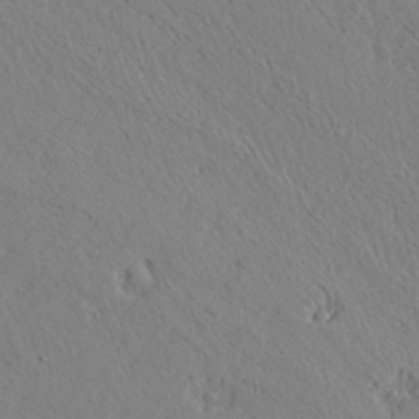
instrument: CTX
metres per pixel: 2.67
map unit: Ave
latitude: 21.6883
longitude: -140.1011
